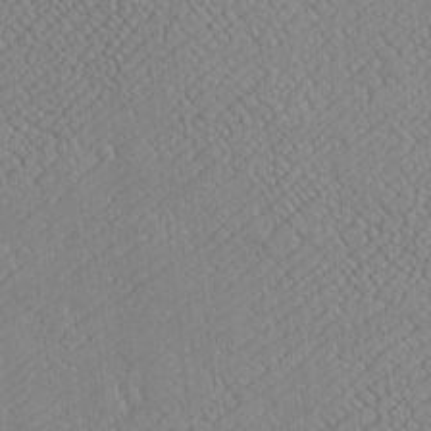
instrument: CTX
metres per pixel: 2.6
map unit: Htu
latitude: -7.1053
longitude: 156.2550
